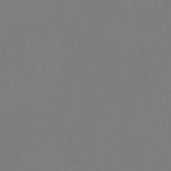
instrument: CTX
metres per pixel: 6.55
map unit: HNhu
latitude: 6.6490
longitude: 5.1431
